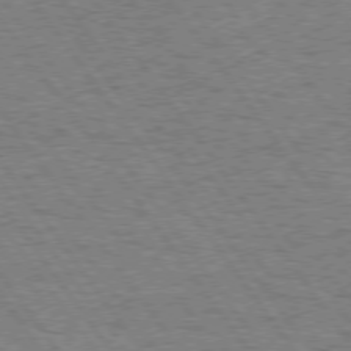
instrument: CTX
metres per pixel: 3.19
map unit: Hpe
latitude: 74.7057
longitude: -139.1592
